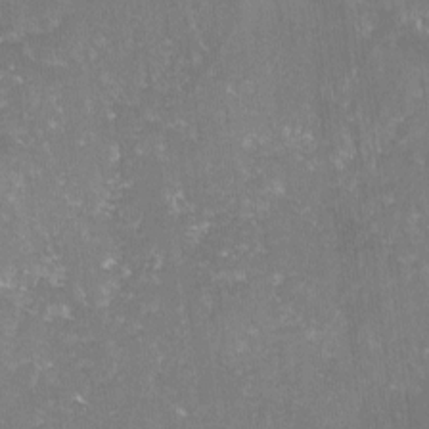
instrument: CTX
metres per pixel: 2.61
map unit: lHvf
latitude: -14.5385
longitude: -98.8380
